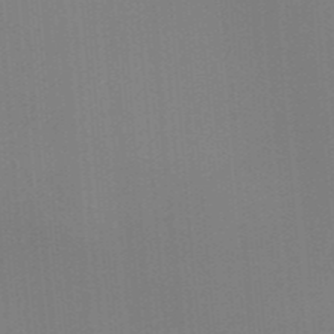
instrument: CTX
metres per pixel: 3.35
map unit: HNb
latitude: -44.7652
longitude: -43.3104
